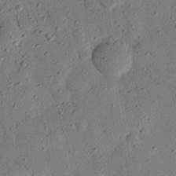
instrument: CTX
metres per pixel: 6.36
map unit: eHh
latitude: 26.8947
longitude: -77.1025
